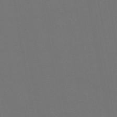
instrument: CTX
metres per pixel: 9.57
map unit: lHb
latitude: -46.8786
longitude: 68.4440
